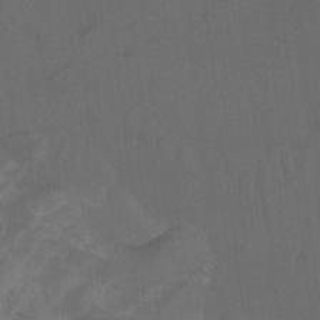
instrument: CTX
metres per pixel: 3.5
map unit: Aa
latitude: -7.8233
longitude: -80.1011
